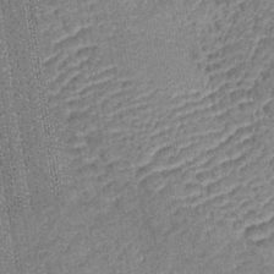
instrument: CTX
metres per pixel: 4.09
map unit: lHb
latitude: -42.7274
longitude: 79.0864
